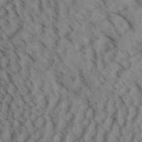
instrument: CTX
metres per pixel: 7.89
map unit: Aa
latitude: 32.4979
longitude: -138.4412
